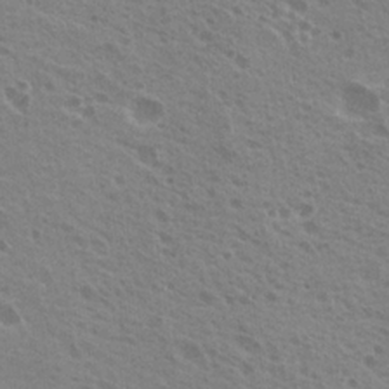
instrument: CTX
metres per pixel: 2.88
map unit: Nhu
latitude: 20.4223
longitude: -30.7436
